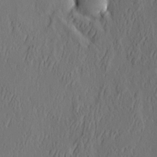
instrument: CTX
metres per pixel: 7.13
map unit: eHh
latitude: 4.5735
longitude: -77.8205
